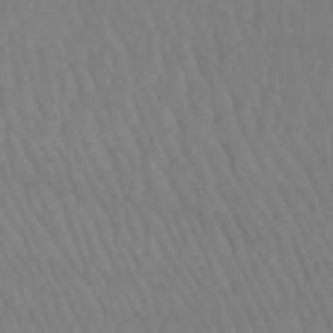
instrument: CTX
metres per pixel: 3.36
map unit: lHb
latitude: -46.9164
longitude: 75.5588
